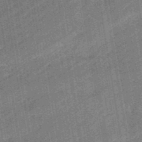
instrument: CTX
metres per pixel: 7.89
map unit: eHb
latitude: -48.2929
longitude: 85.3887
